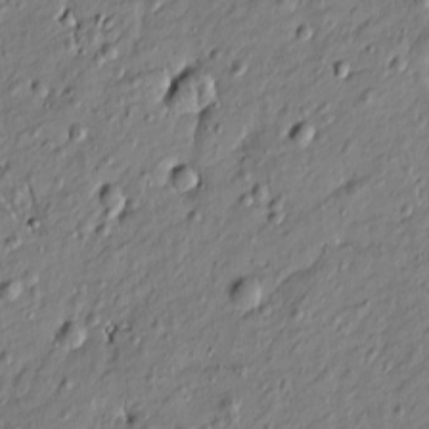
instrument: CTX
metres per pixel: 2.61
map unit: Htu
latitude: -7.2565
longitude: 177.6911
